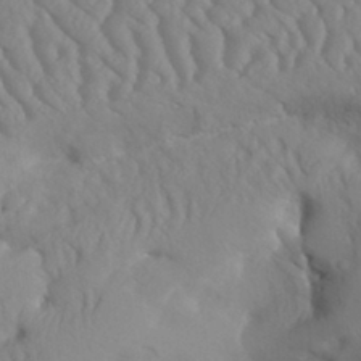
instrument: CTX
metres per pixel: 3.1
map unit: Aa
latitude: 30.8380
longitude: -141.1214
